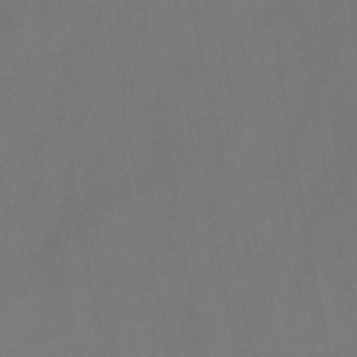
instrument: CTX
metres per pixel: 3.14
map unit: HNb
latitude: -44.6707
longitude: -38.6112
